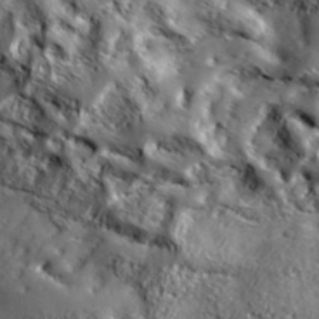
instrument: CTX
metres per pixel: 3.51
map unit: ANa
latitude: 38.7246
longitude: -91.8016
